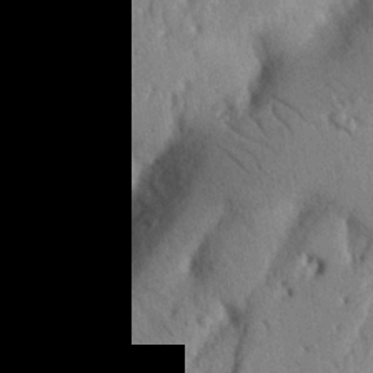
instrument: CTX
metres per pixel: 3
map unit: Nhu
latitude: 21.0270
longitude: -76.4223
